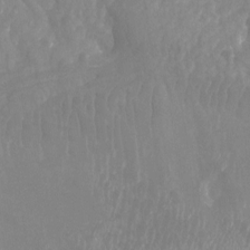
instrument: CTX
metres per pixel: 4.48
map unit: Nhu
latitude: -13.8234
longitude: -63.9528
